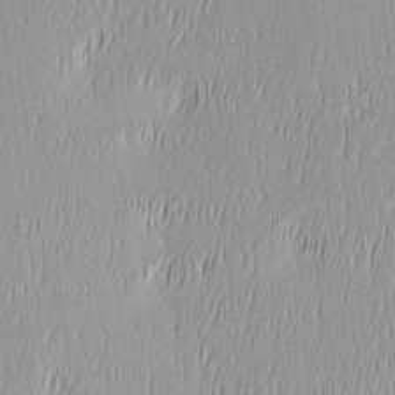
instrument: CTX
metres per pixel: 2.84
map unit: Ave
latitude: 2.9513
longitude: -113.6505
